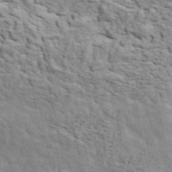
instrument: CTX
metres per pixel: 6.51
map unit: ANa
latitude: 49.1592
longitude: -81.9528
